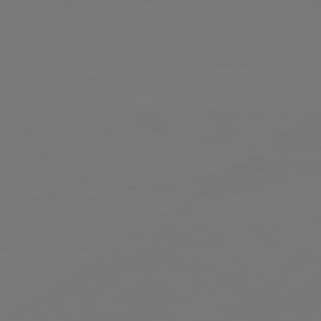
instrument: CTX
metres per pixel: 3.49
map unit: Hpe
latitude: 78.1578
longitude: -171.8583
